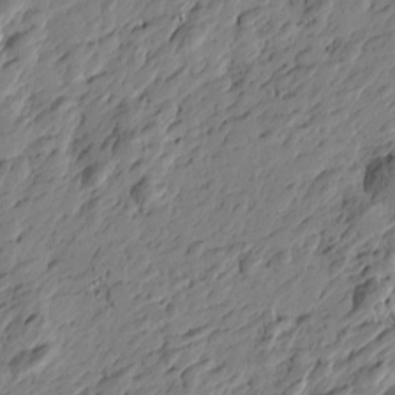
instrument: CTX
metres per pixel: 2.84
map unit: Htu
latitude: -3.0297
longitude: -178.9703
